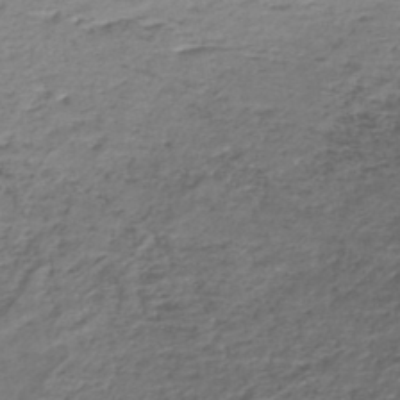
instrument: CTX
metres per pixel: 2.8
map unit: HNhu
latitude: -44.0094
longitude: 102.7274
